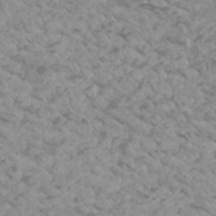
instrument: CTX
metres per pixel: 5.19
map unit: Htu
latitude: 2.1389
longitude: -20.8191
